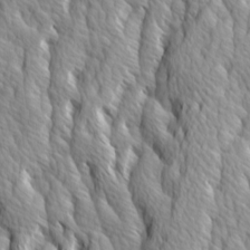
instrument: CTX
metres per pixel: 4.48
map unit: Ave
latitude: 14.4034
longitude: -133.3293
